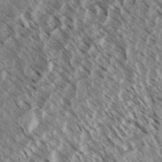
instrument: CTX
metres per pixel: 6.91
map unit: eHh
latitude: 34.8380
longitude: -139.6505
